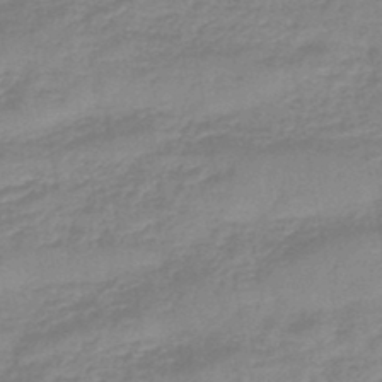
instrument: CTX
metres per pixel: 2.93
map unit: eHb
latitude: -44.7274
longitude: 81.8989
